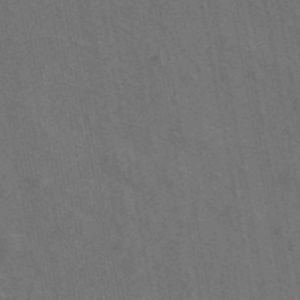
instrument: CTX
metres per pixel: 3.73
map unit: ANa
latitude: 43.7072
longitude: 27.1620
